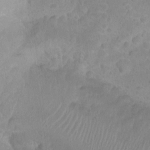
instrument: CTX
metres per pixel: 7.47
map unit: Nhu
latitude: -14.8975
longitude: -25.8772
